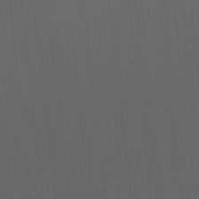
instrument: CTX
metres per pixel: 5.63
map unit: Htu
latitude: -6.5385
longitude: -68.5168
